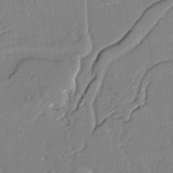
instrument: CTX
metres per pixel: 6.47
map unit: lAvf
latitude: 25.0269
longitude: -110.5168
